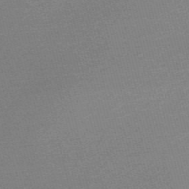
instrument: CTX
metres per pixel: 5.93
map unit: Nve
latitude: -56.9919
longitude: 61.1620
